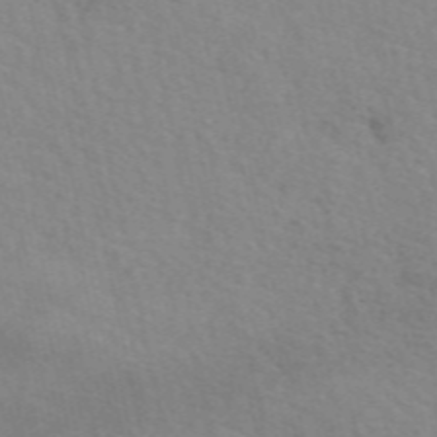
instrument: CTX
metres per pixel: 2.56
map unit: eAb
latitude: 51.2348
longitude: 107.1242
